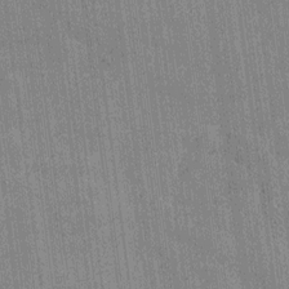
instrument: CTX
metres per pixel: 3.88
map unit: Htu
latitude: -8.4440
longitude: 176.5574
